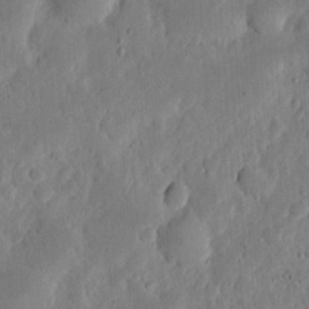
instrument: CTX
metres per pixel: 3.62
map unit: eHh
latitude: 5.6316
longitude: -70.6490
